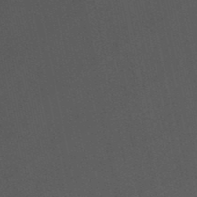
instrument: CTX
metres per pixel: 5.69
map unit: eHb
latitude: -50.9542
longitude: 72.2739
